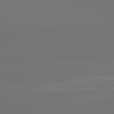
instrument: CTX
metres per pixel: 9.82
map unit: lApd
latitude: 81.8961
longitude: -152.9136
